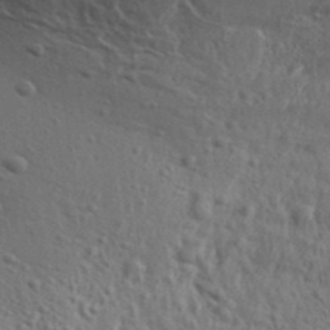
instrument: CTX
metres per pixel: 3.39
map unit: Aa
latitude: 32.5168
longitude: -134.4223
